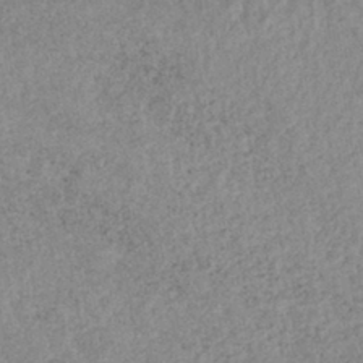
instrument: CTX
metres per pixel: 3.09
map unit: lHb
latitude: -40.0661
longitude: 71.0109
